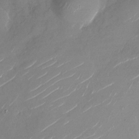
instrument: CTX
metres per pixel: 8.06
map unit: Nhu
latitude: -28.7274
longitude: -73.1215
